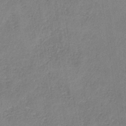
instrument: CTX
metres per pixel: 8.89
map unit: HNb
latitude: -34.2739
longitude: 54.3306
